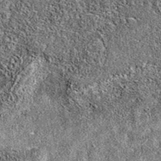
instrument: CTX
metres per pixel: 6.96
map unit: eAb
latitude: 36.9513
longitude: 105.6910
